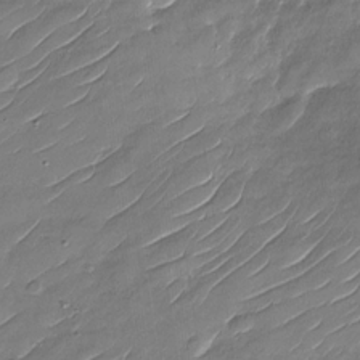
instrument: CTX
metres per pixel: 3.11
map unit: Nhu
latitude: -29.9178
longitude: -73.1026
